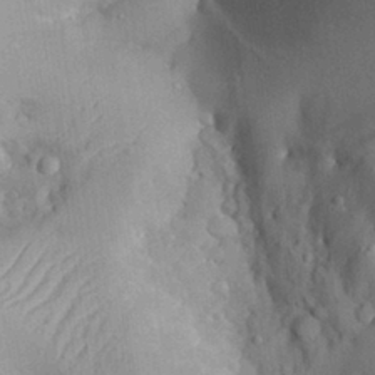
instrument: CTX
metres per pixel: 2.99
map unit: Aa
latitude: 29.1781
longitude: -131.4616
